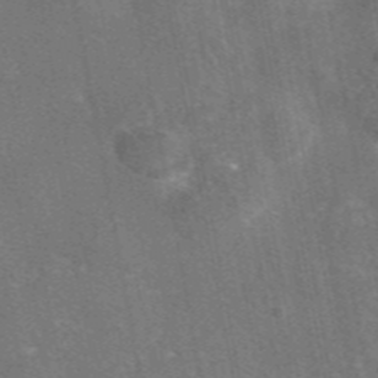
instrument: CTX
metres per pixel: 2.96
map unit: eAb
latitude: 45.6694
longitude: 108.8030
